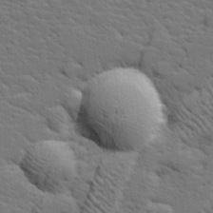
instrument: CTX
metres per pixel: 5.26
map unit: lHvf
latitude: 26.1389
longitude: 143.4643
